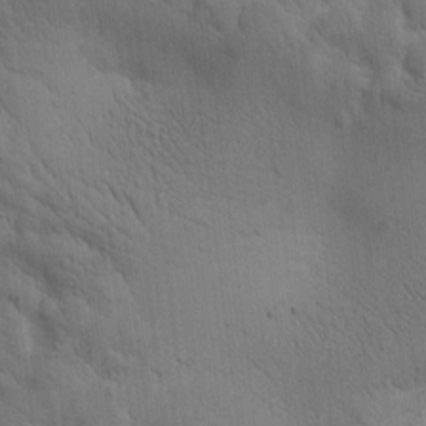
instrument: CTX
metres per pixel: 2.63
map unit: Htu
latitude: -1.8801
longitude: 170.1795
